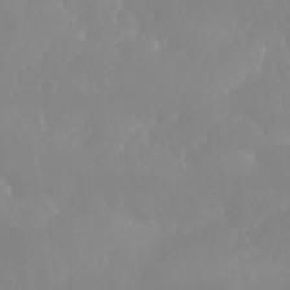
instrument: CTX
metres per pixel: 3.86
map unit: Aa
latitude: -13.4643
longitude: -59.8205
